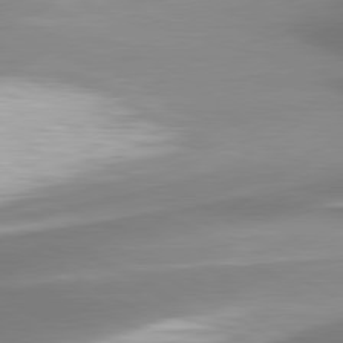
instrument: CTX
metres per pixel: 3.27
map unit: lApd
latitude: 80.5924
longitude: 179.5399
